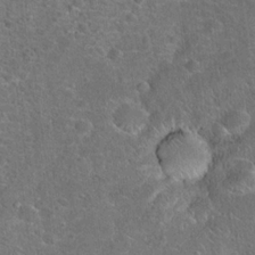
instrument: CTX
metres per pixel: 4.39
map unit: Hto
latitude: 18.3845
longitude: -42.4979
